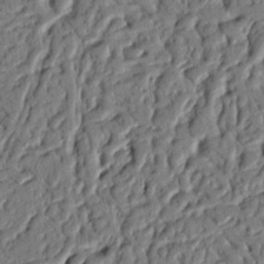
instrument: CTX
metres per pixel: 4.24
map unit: Nhu
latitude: 19.9528
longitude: -78.1200
